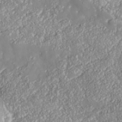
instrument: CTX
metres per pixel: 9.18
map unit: Nhe
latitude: -37.6532
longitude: 138.3307
